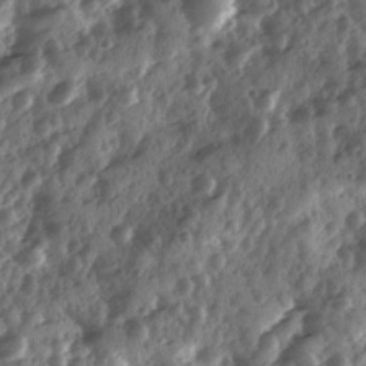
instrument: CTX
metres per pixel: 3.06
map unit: Ave
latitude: 11.2915
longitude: -103.1592
